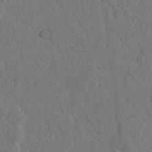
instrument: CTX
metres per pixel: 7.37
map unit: Nhu
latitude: 21.0270
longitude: -75.1214
